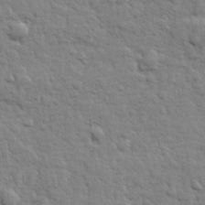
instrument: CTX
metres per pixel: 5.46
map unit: lHvf
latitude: 24.0444
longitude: 143.6532
